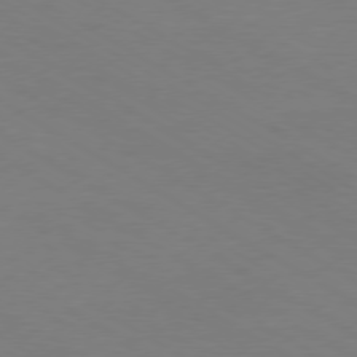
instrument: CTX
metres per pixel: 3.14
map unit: Ap
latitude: -76.3495
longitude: -76.6490
